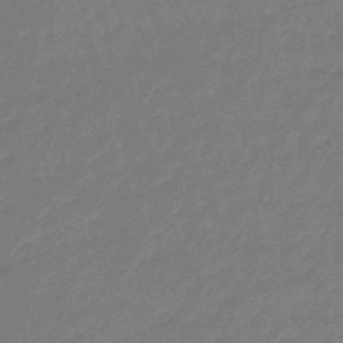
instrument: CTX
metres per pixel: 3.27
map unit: eHb
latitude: -46.5007
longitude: 82.0661
